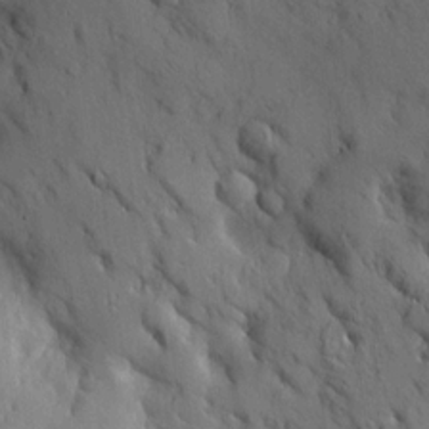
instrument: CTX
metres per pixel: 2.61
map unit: HNhu
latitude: 13.9339
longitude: 11.9556
